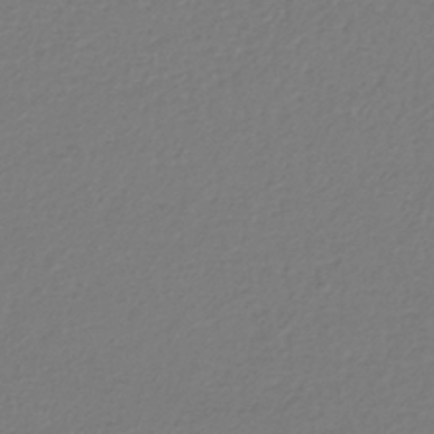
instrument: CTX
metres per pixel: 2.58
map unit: HNhu
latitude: -42.8030
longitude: 97.2565
